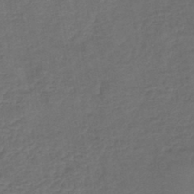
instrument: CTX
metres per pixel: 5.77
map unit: lHb
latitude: -43.4454
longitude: 76.7841
